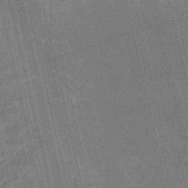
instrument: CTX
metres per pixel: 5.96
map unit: HNb
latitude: -51.7666
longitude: -41.1403
